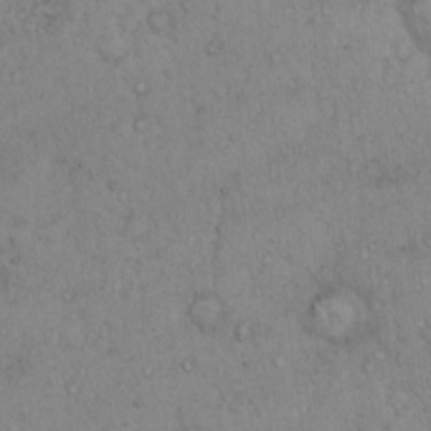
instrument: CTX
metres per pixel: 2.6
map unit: Hto
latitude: 13.3671
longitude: -56.4034
